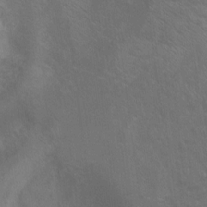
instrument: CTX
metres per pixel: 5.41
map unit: Hto
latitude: -10.5007
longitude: -38.3845
